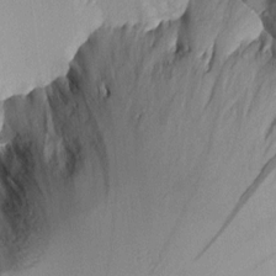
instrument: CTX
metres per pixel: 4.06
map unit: Aa
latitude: 10.5357
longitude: -126.9892
